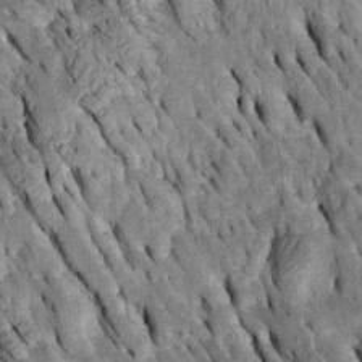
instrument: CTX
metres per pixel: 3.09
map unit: Htu
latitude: -2.7463
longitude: 150.5384
